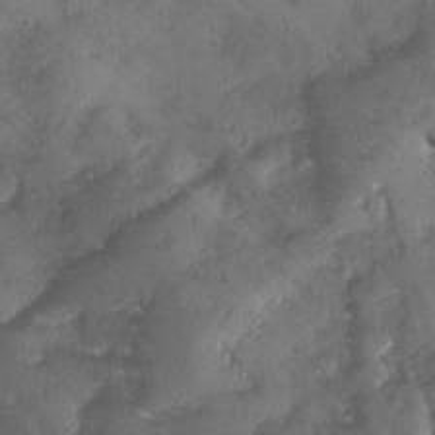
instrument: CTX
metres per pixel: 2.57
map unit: Ave
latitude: -0.3118
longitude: -111.9906
